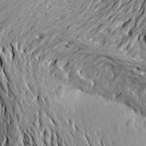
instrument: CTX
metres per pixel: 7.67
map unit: Aa
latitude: 21.4994
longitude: -150.1200
